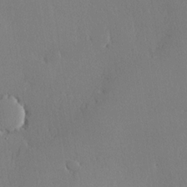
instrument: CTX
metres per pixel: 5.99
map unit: lHvf
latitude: 19.9150
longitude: 145.3510
